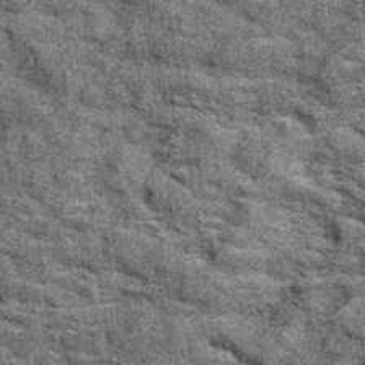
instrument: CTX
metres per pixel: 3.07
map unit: eAb
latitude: 36.3845
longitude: 108.0661
